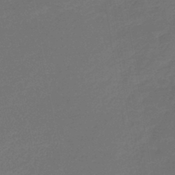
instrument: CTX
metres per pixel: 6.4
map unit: lHb
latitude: -43.9556
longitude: 60.1039
